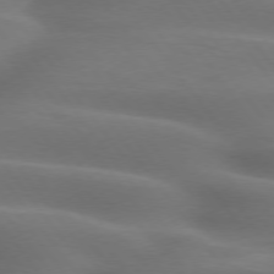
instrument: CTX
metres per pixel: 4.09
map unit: lApd
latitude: 75.3293
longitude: -59.8961
